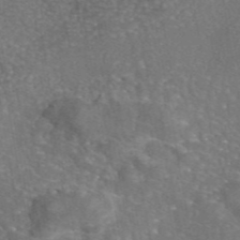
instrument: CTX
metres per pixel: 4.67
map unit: eAb
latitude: 45.8772
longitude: 106.9164
